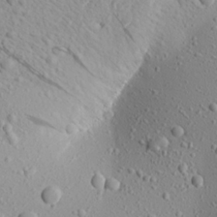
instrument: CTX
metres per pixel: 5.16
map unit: Aa
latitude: 21.8395
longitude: -143.8017
